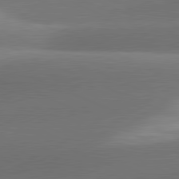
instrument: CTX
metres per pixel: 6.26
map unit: lApd
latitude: 81.2348
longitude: 129.9367
